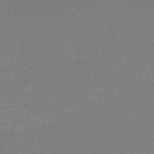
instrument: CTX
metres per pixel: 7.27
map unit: Ht
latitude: -14.2740
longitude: -53.5749
